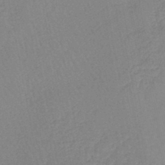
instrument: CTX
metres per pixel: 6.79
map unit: eHb
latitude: -44.9731
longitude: 80.7841
